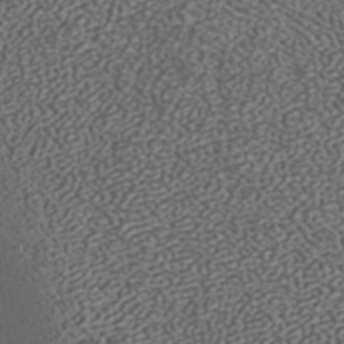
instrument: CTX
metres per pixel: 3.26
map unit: ANa
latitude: 37.5182
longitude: 17.9556
